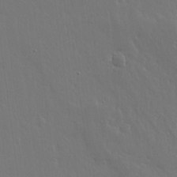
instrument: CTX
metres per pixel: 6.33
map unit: lHvf
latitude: 18.8758
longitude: -117.0836
